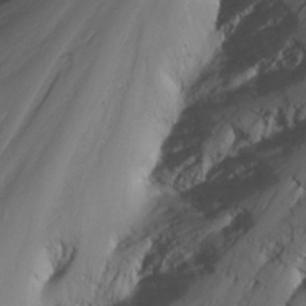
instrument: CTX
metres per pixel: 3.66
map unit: Nhu
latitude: -7.5588
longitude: -70.3845
